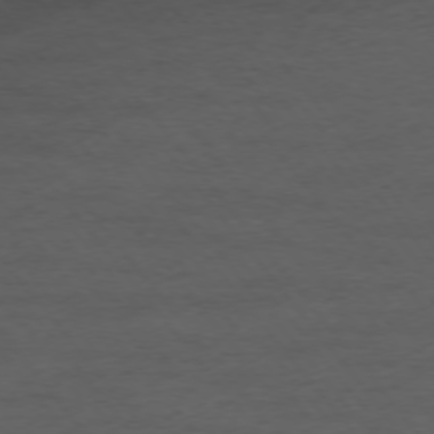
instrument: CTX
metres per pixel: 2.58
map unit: Ap
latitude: -75.7667
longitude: -84.3278
